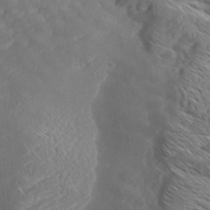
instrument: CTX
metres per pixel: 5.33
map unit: Aa
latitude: 9.0081
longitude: -135.2159
